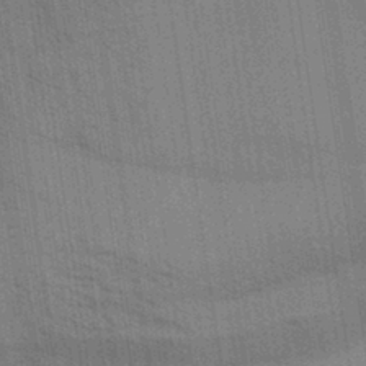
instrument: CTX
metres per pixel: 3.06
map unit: Aa
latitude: 32.5168
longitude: -139.7827
